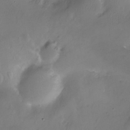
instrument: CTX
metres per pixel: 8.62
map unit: Nhu
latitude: -12.7085
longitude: -40.8946
